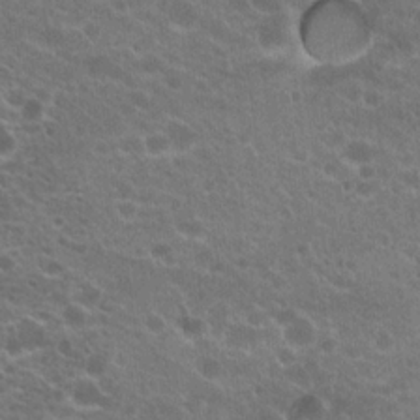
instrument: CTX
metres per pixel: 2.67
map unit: Hto
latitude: 20.3656
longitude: -36.1578
